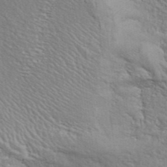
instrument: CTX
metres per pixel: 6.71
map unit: ANa
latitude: 40.1388
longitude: 29.8800
